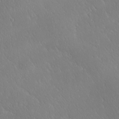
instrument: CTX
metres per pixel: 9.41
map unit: Ave
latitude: 20.6302
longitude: -137.5749
